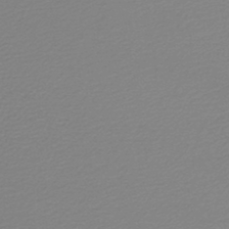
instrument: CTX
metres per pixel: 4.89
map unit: lHb
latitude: -44.8597
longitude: 60.3495
